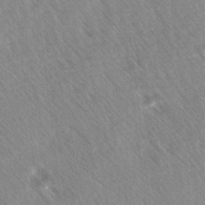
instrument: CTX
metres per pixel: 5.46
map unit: Ave
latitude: 8.2523
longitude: -104.7624
